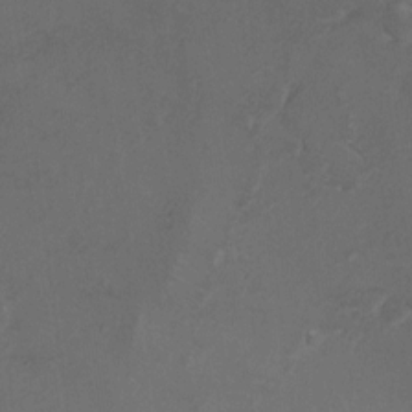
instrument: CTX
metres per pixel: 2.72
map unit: Hto
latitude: 6.1956
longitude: -35.4048
